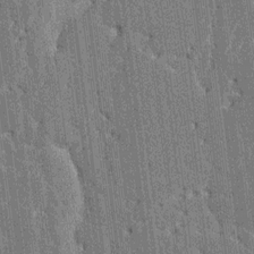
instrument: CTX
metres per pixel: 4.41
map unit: HNhu
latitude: 6.0822
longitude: -6.0633
